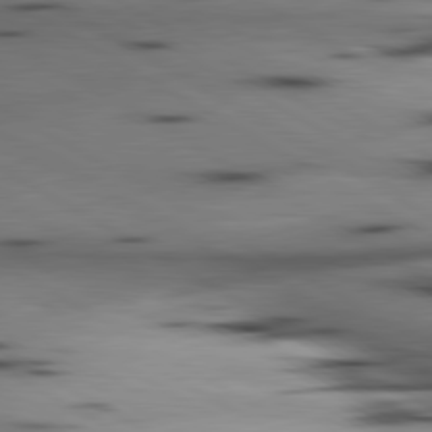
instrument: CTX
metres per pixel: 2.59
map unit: lApd
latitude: 80.3656
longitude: 160.0661
